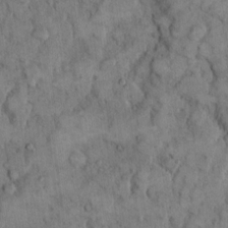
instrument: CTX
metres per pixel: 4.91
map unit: eHh
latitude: 11.9339
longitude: -64.7813
